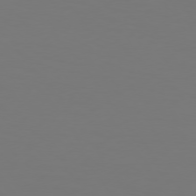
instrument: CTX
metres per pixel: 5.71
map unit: Hpe
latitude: 74.7057
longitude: -123.6883
